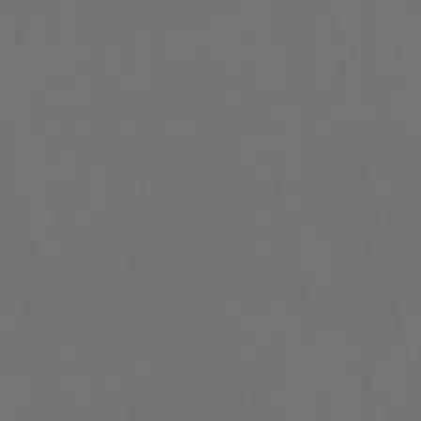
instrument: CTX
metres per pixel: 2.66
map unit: Nve
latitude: -59.8989
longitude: 60.9920
